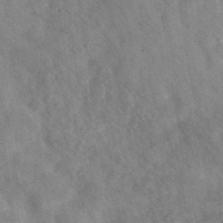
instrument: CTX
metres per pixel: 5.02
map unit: eAb
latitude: 34.8947
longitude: 108.7652
